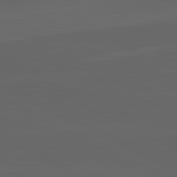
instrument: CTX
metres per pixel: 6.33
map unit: lApd
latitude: 82.1199
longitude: 130.0283
